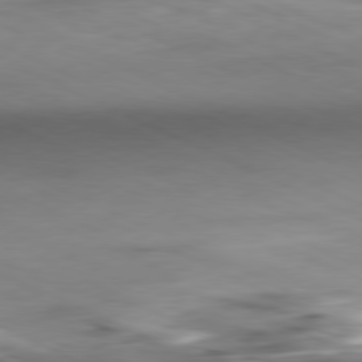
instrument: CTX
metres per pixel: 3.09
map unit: Ap
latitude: -81.3132
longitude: -82.0822
